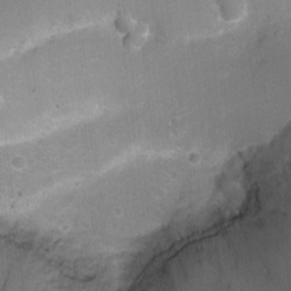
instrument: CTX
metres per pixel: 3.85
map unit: Ht
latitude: -2.1794
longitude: -28.9325
